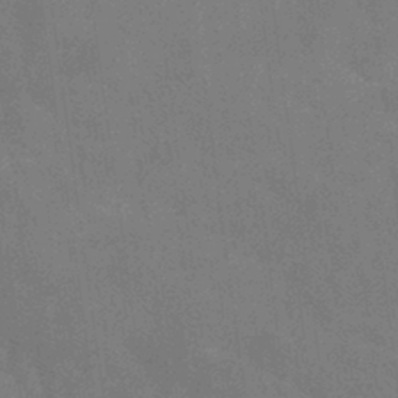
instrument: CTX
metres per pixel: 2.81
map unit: Hve
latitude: -31.5399
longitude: 95.5021
